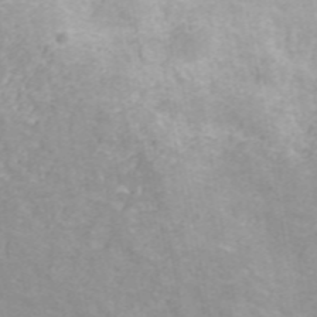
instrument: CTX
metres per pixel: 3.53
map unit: ANa
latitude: 40.2900
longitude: 34.5574
